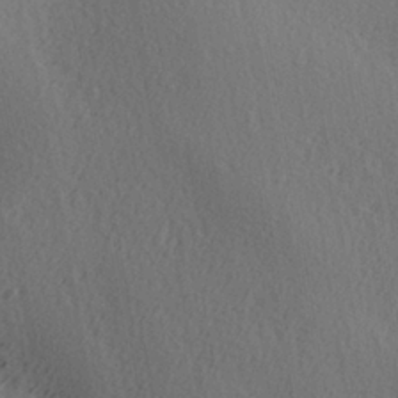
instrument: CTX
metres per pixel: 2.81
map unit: Ave
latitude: -7.3698
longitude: -123.5749
